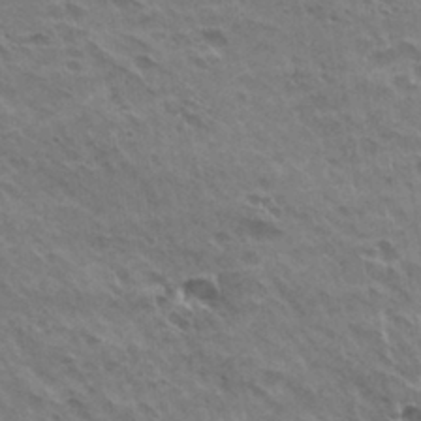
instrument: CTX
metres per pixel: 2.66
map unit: Hto
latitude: 31.2159
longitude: -41.2536
